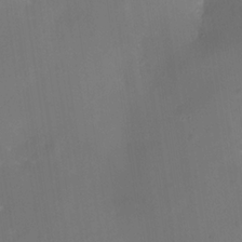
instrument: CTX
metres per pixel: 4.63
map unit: Nhe
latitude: -35.0486
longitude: -118.3845
